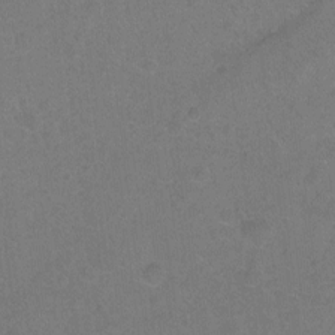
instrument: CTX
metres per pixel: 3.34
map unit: Hto
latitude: -4.1039
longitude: -35.7827
